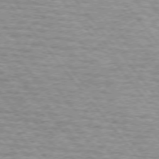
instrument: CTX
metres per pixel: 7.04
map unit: lApd
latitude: 73.8017
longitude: -77.4237
